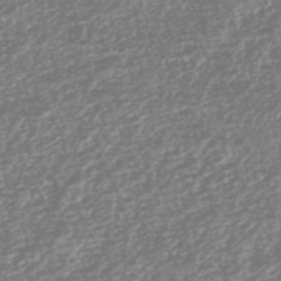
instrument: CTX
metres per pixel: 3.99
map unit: HNhu
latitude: -44.0283
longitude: 107.0865
